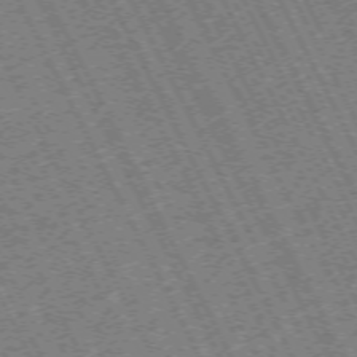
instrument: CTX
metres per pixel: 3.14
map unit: Hpe
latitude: -71.5210
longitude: 10.4818
